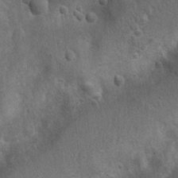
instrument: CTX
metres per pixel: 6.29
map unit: Nhu
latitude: 7.1970
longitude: -22.8569
